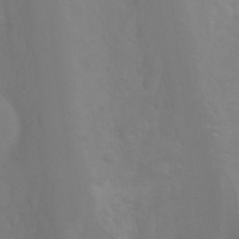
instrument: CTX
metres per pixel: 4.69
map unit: Hto
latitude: -6.6140
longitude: -49.5938
